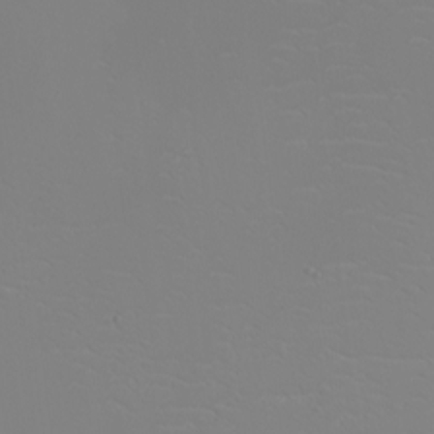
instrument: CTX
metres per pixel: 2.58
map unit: eHh
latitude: -5.2187
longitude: -86.7813
